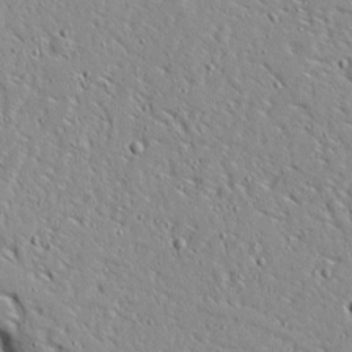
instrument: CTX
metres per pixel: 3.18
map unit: Ave
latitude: 13.6127
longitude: -138.4223
